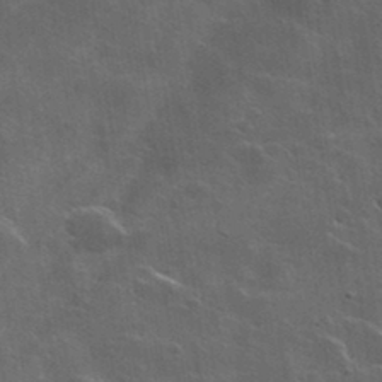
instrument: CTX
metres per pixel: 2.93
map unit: lHvf
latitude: 35.6882
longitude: -91.9717
